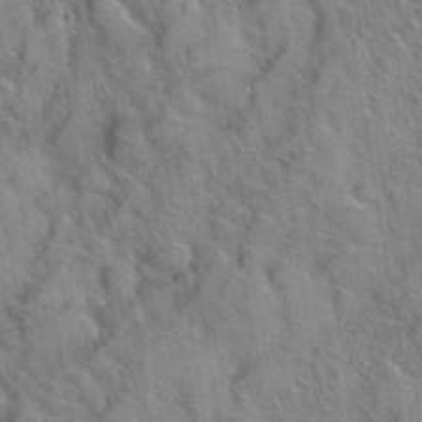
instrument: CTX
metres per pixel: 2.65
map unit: Hto
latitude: 39.0269
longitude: -44.9513
